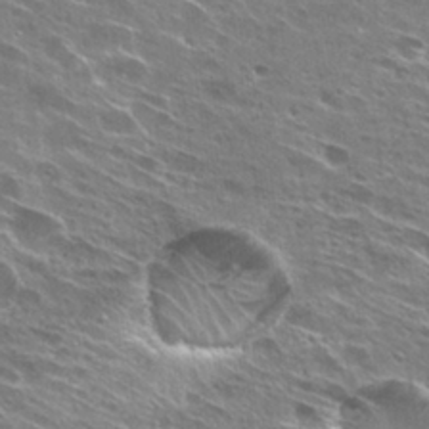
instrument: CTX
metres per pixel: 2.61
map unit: Hto
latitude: 28.4412
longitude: -44.4412
